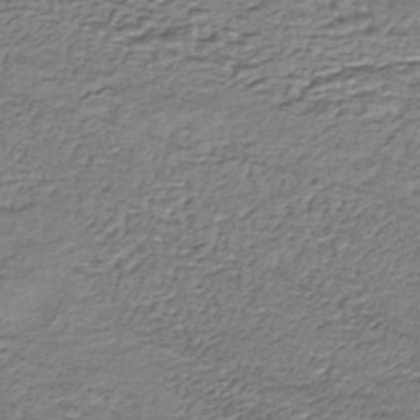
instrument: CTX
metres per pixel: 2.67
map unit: HNhu
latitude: -44.3495
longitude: 105.8233
